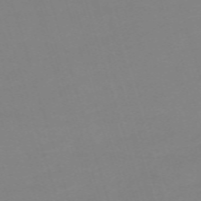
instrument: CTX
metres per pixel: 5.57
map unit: eHh
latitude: -62.3495
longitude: 48.9542
